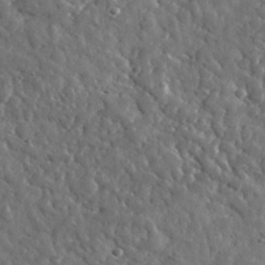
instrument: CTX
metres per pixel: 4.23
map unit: lHvf
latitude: 35.3859
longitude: -87.9717
